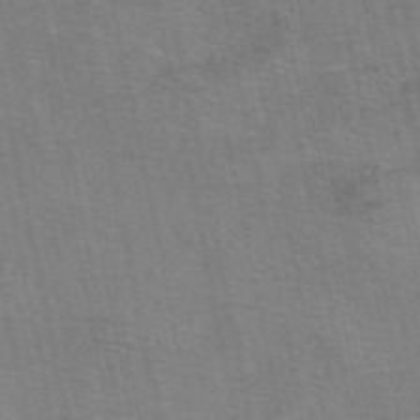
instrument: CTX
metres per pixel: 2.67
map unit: eAb
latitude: 51.2159
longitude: 109.5021
